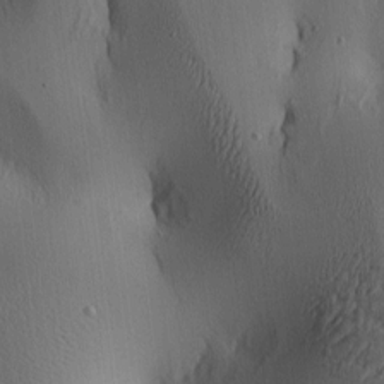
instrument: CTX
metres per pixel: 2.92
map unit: lAa
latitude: 5.1592
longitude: -112.8002
